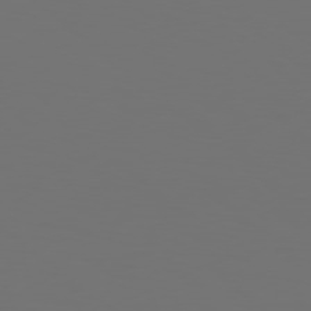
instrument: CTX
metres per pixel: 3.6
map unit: Hpe
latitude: 78.4412
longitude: -174.2901
